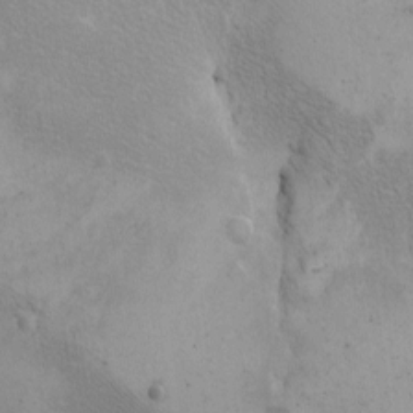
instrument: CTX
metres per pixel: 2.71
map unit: eHh
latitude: -8.6518
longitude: -68.7435
